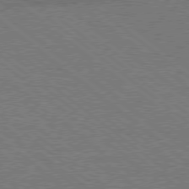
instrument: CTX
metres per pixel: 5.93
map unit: lApd
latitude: 77.3103
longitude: -58.5357
